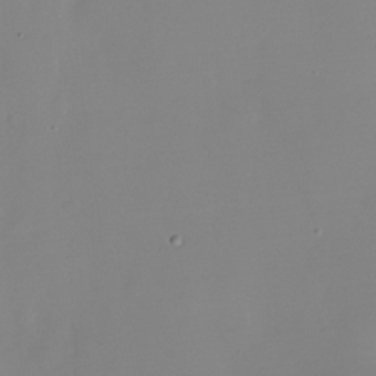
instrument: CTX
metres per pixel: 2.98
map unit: Nhu
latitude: -28.4440
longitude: -79.2537
